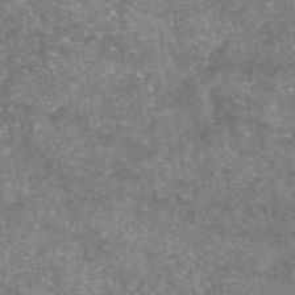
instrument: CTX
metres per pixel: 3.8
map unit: eAb
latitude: 46.2901
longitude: 123.6344
